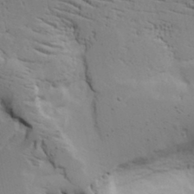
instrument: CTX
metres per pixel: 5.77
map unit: lAvf
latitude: 16.7246
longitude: -125.6505
